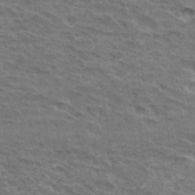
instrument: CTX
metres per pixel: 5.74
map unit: Hto
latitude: 32.4601
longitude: -46.8002
